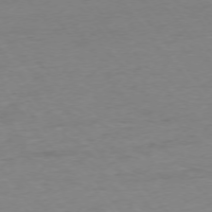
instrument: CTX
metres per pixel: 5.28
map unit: Ap
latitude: -75.7478
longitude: -89.0270
